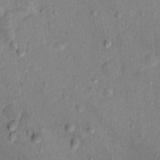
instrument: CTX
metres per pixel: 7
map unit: Hto
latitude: 12.0444
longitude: -38.4790
